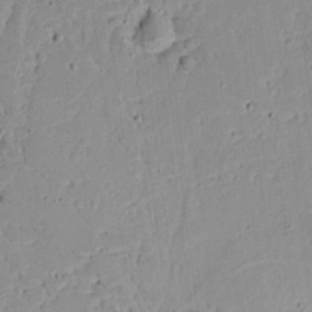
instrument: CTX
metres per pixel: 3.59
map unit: Aa
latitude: 13.1214
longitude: -139.7261
